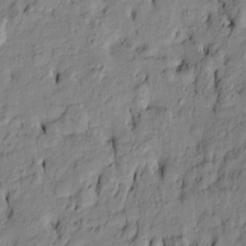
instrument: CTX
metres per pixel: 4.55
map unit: Htu
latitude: -9.6344
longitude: 177.1998
